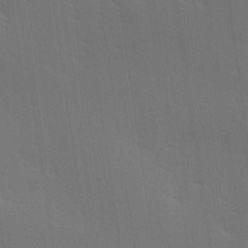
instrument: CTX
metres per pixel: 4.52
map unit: Hve
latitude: 26.9892
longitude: -94.2523
